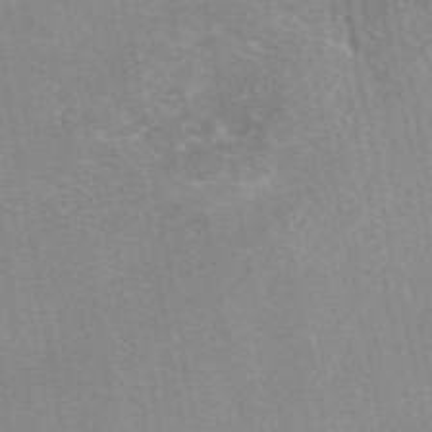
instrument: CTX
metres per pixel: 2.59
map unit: eAb
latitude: 48.6868
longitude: 105.5777
